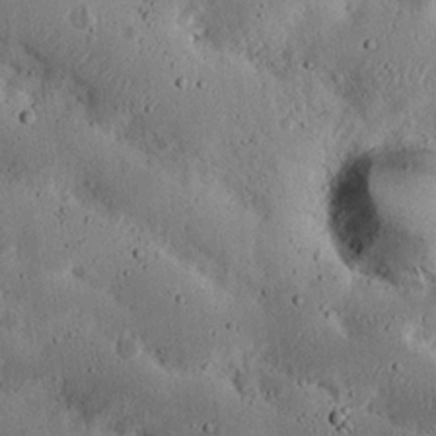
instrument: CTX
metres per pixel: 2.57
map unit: Nhu
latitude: 17.8772
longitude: -74.8002
